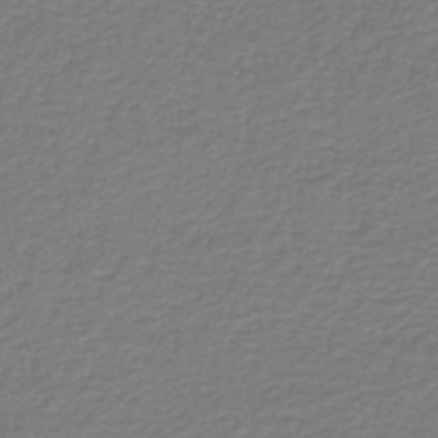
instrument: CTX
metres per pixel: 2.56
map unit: lHb
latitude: -46.7841
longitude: 63.1809
